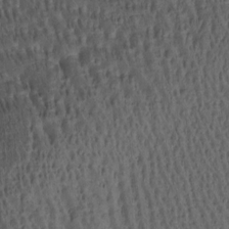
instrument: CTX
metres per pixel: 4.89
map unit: Htu
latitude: -2.6140
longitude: -178.8947
